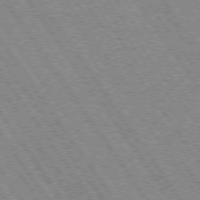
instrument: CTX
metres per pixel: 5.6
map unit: Hpe
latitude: 73.8773
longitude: -141.8394
